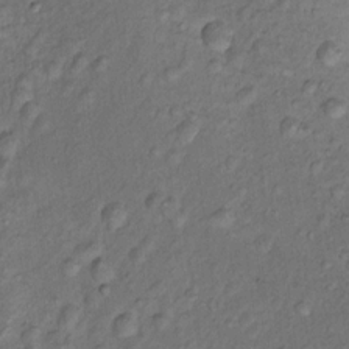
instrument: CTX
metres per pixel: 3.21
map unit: Nhu
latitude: 11.0648
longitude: -27.3293
